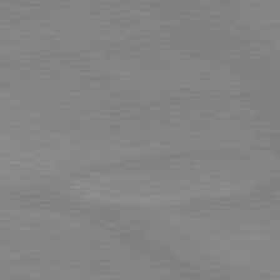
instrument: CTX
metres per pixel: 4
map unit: lApd
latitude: 80.0633
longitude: -174.8758
